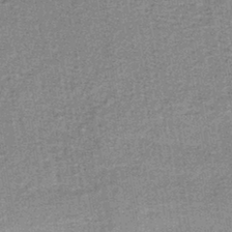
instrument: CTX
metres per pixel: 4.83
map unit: lHb
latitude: -40.2361
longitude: 58.6329
